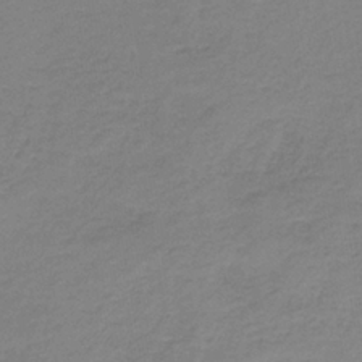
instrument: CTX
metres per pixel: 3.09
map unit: eAb
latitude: -35.6533
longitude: 52.4251
